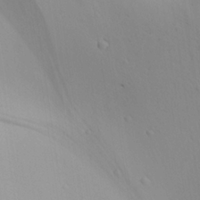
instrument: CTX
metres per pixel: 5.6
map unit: Aa
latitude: 24.8569
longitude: -135.8961
